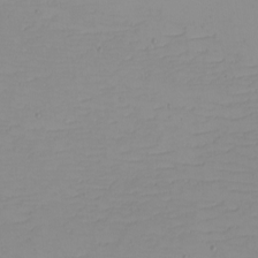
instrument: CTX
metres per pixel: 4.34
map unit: eHh
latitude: -4.9919
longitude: -82.8569
